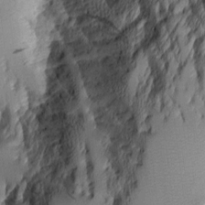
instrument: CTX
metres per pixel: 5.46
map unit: Aa
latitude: 10.8191
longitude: -126.8569
